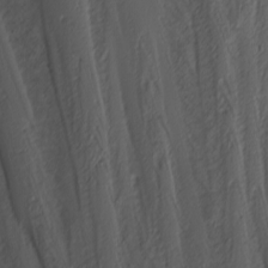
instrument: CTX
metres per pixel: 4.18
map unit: Nhu
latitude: -3.8233
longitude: -87.6694
